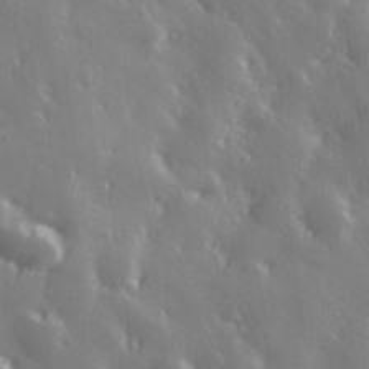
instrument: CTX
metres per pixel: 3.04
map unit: Hve
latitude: 28.0444
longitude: 147.1242
